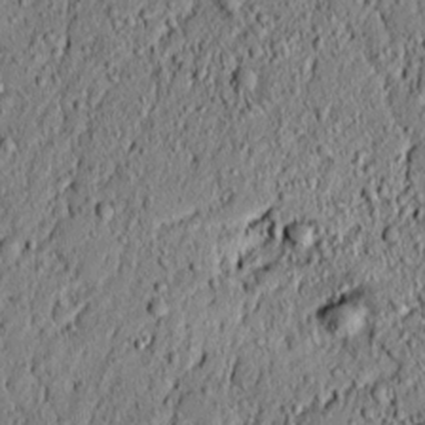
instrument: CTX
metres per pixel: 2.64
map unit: lAvf
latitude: 5.5371
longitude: 167.3699
